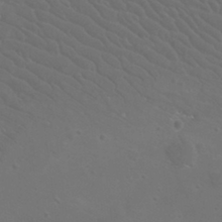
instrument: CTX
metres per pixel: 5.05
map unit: Htu
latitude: -11.9556
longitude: -73.3293
